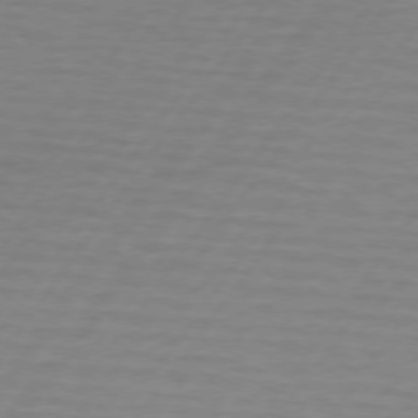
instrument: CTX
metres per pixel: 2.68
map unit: lApd
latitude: 74.1767
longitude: -78.6302
